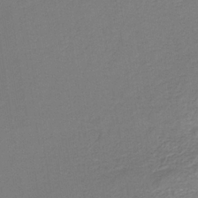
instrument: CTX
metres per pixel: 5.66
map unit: HNb
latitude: -34.7463
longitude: 52.0283
